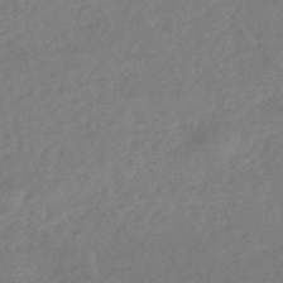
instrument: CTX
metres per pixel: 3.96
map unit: HNhu
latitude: -45.5210
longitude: 92.7841
